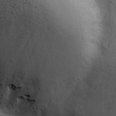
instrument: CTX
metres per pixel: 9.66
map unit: Hve
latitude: 19.7638
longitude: 151.0864
